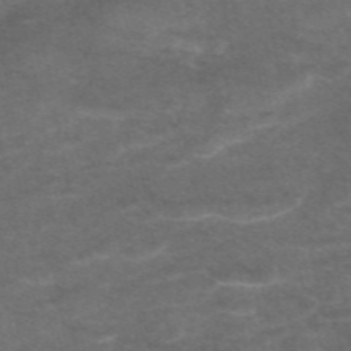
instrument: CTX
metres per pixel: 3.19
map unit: eAb
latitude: 48.5546
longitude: 118.7274
